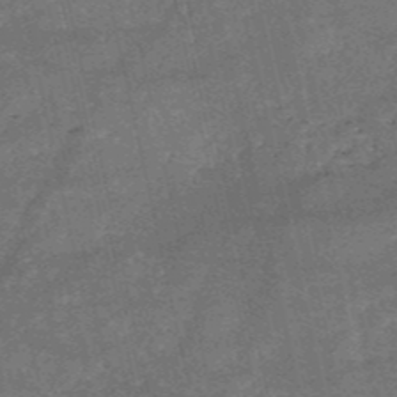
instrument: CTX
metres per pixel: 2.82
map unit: HNb
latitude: -52.1039
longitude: -40.8002
